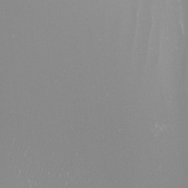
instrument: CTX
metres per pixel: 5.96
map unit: Nhu
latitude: -8.4440
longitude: -94.3467
